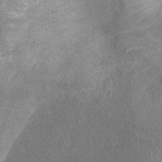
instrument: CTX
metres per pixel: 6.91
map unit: Htu
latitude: 1.9150
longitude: -20.3845
